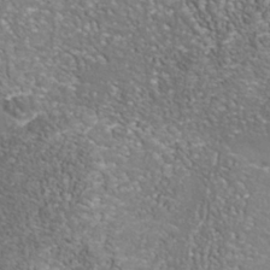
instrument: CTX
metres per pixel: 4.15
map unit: Nhu
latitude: -40.7085
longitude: -85.0270
